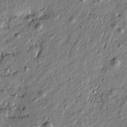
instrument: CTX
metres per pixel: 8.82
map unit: Htu
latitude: -7.3320
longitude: 177.7667
